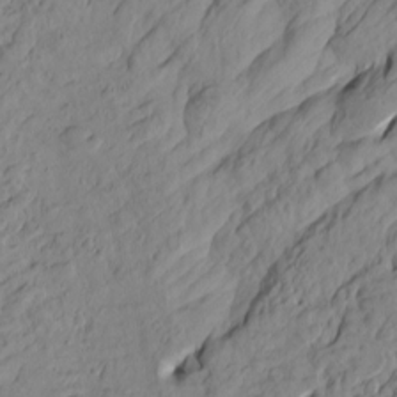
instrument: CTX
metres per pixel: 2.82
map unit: Htu
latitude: -0.6330
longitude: -174.9514
